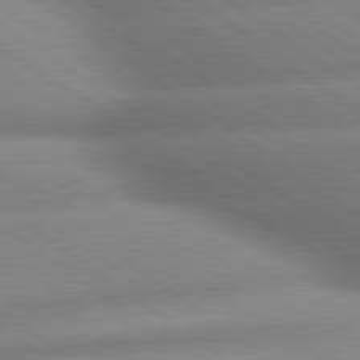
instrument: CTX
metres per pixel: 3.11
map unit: lApd
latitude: 79.8017
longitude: -168.0255
